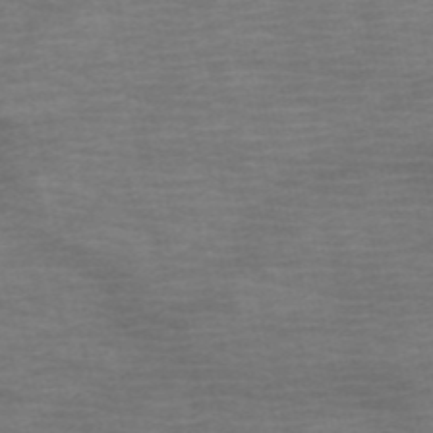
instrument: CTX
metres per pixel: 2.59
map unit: HNb
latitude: -54.0472
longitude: -44.6490
